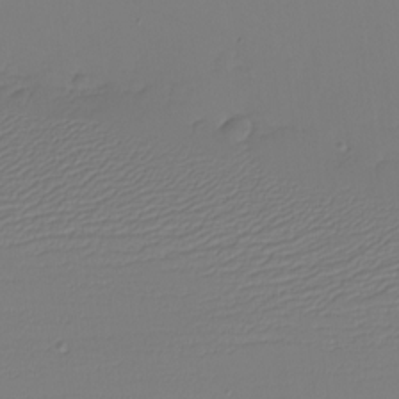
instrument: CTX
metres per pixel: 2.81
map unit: eHh
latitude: -5.8800
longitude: -83.2159
